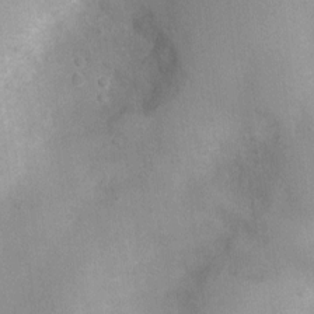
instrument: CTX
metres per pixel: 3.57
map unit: Nhu
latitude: 0.5923
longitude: -18.1955
